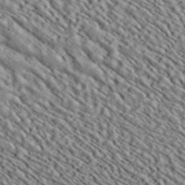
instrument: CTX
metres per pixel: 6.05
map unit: ANa
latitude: 40.0633
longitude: 30.7463
